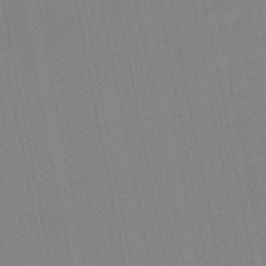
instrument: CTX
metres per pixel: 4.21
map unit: lHb
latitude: -48.8786
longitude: 80.1228
